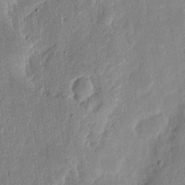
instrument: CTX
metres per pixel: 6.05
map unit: eHh
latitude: 6.5546
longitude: -71.1025
